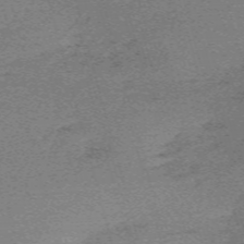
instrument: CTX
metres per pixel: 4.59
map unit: eHh
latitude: -61.5210
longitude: 51.7666
